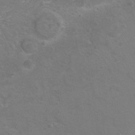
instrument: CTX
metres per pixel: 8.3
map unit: Hto
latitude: 8.9703
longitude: -30.9514
